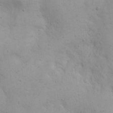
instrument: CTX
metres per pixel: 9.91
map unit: eHh
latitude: 20.5168
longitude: -61.6883
